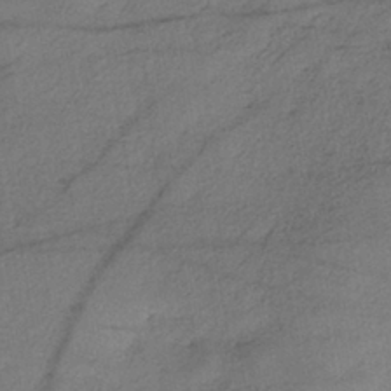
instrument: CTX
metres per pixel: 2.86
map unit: eHh
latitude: -41.6344
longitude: 119.7856
